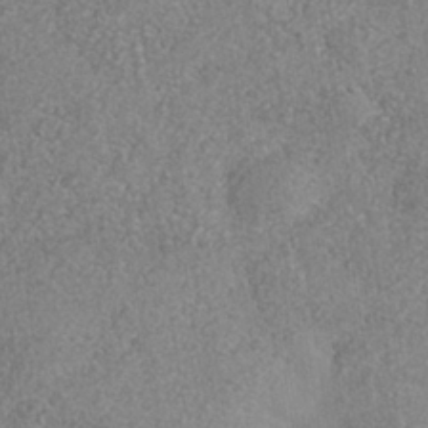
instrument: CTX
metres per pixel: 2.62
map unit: Nhe
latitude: -36.0850
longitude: -130.1956
